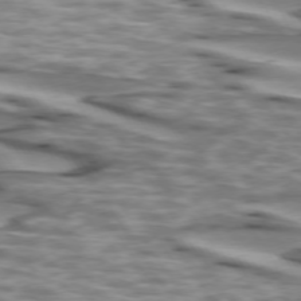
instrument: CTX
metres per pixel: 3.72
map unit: lApd
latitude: 73.9339
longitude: -57.2914
